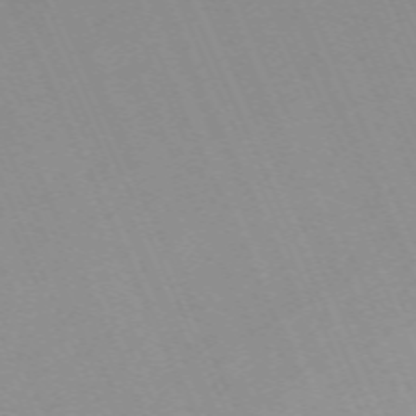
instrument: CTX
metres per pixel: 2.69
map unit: Nhu
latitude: -67.6533
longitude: 39.3888
